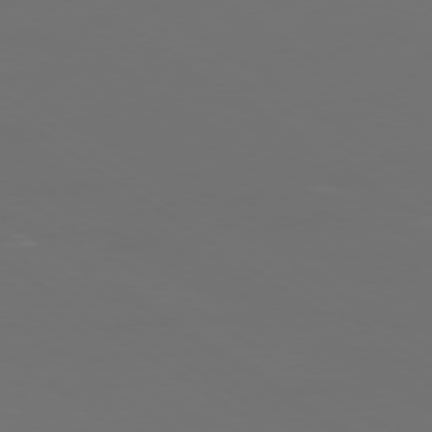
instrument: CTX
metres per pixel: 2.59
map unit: Ap
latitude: -79.3887
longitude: -93.2726
